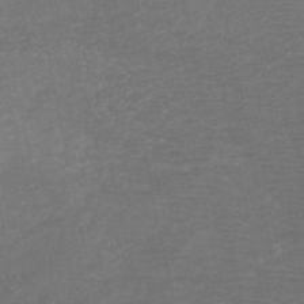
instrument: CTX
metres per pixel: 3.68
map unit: HNb
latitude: -48.6708
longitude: -43.4993
